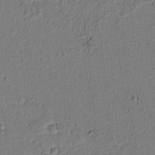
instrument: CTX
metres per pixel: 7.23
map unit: lAvf
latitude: 8.6869
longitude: 165.0109
